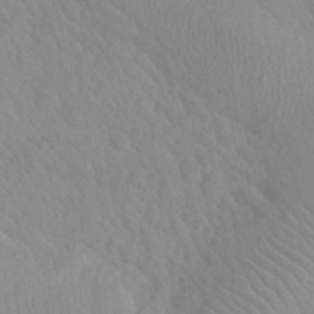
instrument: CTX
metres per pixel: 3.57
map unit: eHh
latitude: 24.9324
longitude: -66.4223
